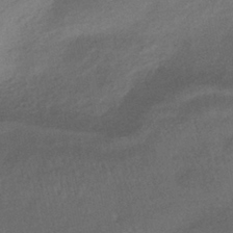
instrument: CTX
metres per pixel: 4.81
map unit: HNhu
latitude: -41.2943
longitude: 92.5196
